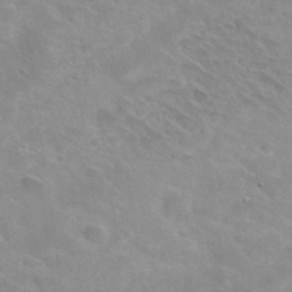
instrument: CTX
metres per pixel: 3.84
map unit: Hto
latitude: 31.7450
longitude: -47.9150
